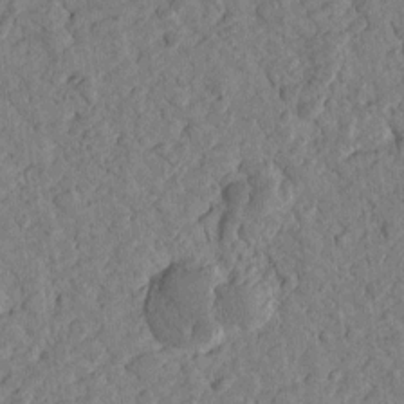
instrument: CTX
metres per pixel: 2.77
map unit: Htu
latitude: -1.4455
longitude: -176.2522
